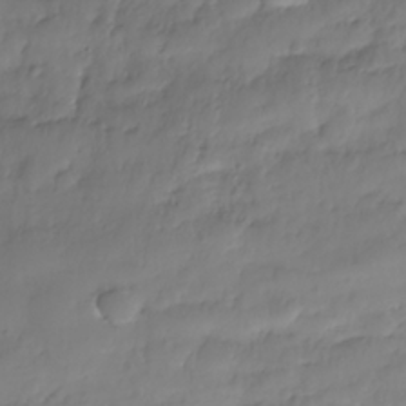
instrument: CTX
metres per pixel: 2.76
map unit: Nhe
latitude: -36.8030
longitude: -179.2159
